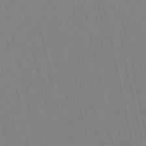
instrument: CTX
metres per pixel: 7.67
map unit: eHb
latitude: -50.3495
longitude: 76.8975
